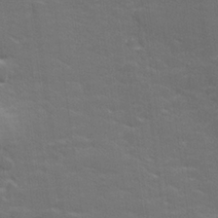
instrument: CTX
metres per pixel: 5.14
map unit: lHvf
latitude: 26.1389
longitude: 142.1038
